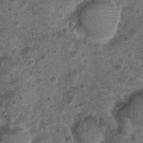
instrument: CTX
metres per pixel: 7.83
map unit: Nhu
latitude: 2.9513
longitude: -14.5735
